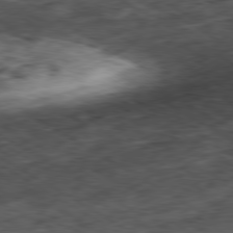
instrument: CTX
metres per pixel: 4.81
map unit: Hpe
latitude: -80.4629
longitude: 22.5007
